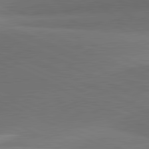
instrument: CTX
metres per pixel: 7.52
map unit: lApd
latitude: 81.6694
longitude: 139.3699
